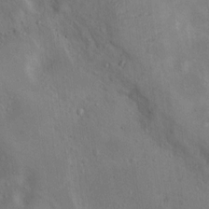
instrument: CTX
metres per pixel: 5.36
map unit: Nhu
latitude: 12.6491
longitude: -27.1781
